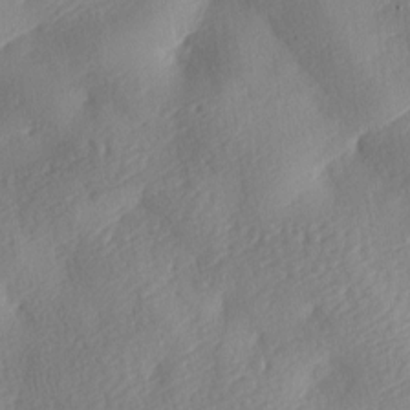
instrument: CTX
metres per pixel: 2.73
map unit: lAa
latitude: -8.3684
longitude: -128.2333
